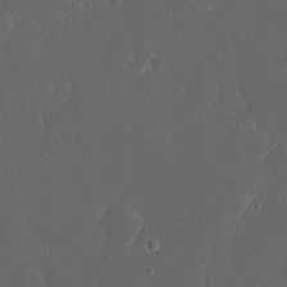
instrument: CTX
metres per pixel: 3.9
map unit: eHh
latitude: 17.1025
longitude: -73.5938
